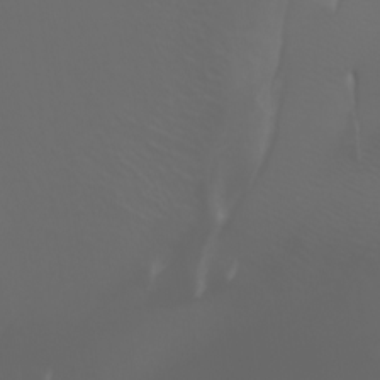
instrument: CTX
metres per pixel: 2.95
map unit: Htu
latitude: -1.4077
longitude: -75.1403
